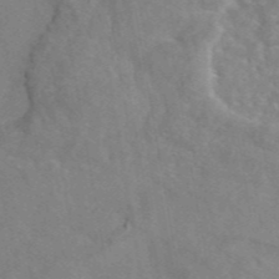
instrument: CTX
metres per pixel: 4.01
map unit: eAb
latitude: 45.6883
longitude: 109.1242
